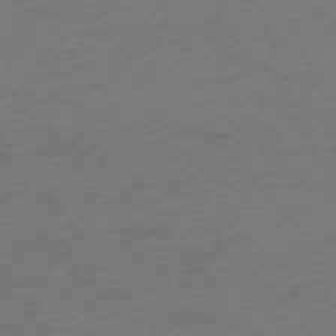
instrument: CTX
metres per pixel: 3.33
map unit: Ap
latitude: -74.9164
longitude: -85.3293
